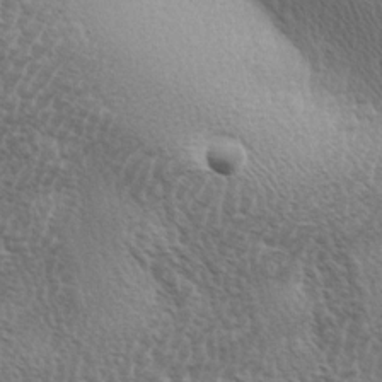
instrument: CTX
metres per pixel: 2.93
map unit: lAa
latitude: -3.8989
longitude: -122.1389
